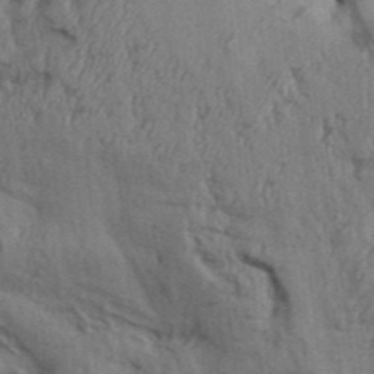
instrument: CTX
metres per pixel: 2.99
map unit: Aa
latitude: 32.6868
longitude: -135.3859
